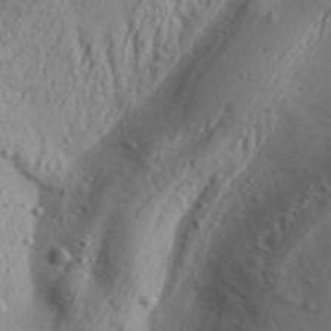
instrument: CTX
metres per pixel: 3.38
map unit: Aa
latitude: 31.3671
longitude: -136.2523
